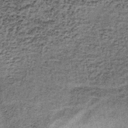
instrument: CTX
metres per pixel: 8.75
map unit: lHb
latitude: -38.0283
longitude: 66.9542
